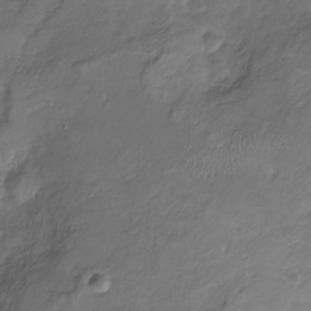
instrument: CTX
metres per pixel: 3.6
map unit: Nhu
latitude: -23.7478
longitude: -56.9135
